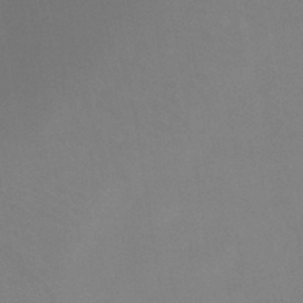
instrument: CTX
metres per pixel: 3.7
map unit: HNb
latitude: -46.2928
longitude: -43.7828
